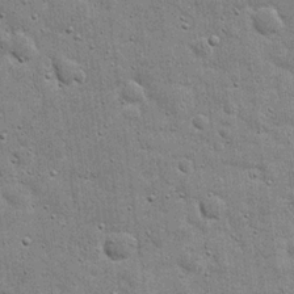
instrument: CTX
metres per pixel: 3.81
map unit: eHh
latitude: 20.5924
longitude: -63.1215
